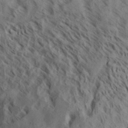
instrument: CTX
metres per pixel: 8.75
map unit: Aa
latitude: 33.1403
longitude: -138.4790
